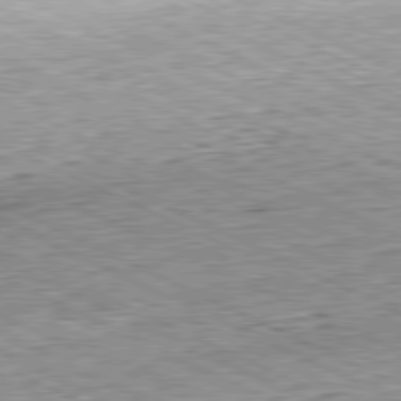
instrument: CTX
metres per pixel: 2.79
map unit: Hpe
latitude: -81.2187
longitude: 11.2187
